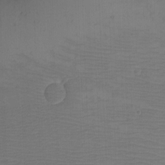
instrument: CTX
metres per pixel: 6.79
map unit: eHh
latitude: -3.6532
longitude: -79.8584
